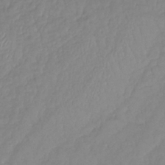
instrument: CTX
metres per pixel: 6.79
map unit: lHb
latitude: -37.2376
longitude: 69.9367
